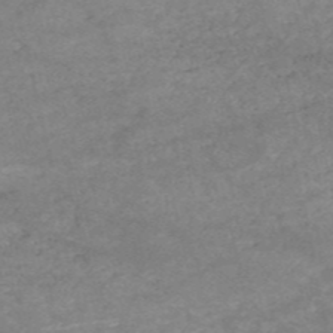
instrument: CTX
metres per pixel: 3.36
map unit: HNb
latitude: -53.4454
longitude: -41.2725
